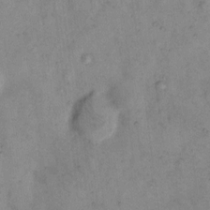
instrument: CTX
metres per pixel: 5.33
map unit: eHh
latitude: 10.3467
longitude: -62.4034
